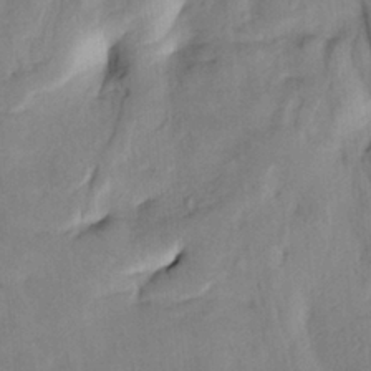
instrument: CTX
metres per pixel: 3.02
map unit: HNhu
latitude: 11.0648
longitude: 24.0850
